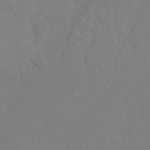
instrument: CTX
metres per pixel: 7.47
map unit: Hto
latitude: -8.5385
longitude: -45.8394
